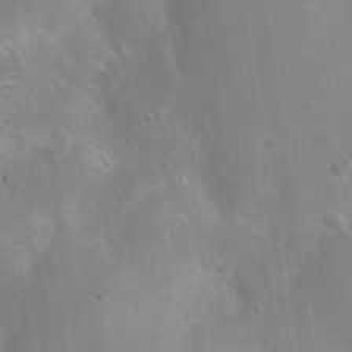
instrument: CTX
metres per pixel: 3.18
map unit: Nhu
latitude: 8.1011
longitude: -21.4616
